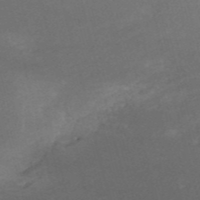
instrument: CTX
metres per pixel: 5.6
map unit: HNb
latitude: -54.5196
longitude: -35.7449
